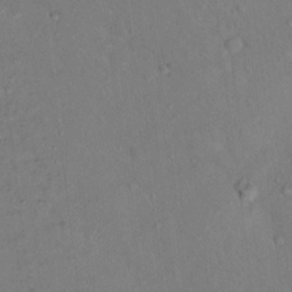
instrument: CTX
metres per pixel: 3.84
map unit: Nhu
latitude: 14.4034
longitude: -36.7058
